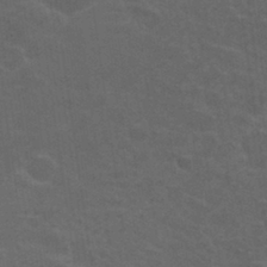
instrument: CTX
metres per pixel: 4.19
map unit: Nhu
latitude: 29.7260
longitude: -51.6316
